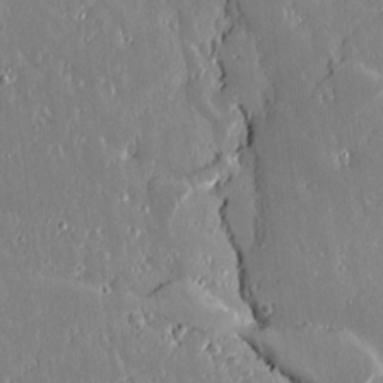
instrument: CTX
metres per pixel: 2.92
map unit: lAvf
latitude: 14.2712
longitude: -128.3656
